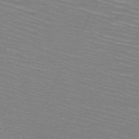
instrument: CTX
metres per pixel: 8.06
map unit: HNb
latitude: -49.9178
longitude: -51.1592
